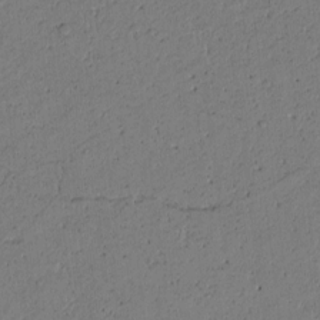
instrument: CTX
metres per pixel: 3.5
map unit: Htu
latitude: -2.7841
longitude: 169.5210
